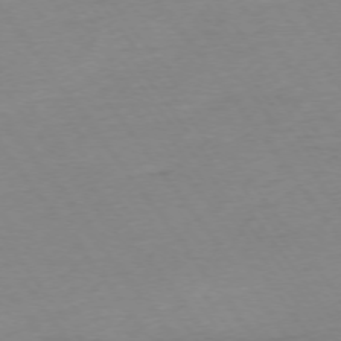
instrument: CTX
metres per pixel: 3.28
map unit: Ap
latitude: -74.7652
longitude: -83.6316
